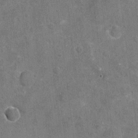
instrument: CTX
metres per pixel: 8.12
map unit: Nhu
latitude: -17.5211
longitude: -56.2144
